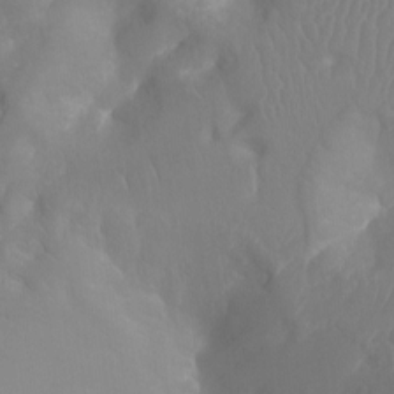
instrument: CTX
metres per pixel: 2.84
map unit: Ht
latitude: -16.4818
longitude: -41.0269
